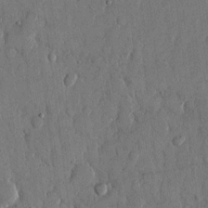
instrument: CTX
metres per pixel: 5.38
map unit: eHh
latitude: 13.2915
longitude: -69.0837
